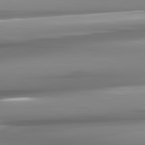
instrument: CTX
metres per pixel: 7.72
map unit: lApd
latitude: 81.6127
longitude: -143.2159
